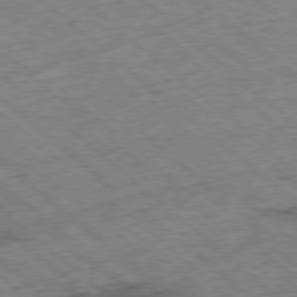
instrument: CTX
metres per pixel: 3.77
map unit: Ap
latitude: -78.5762
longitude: -49.3671
